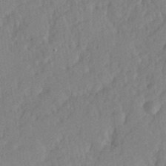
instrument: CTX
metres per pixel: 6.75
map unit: Hve
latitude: 25.5560
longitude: 143.9178
